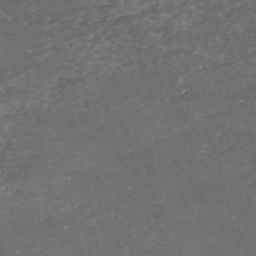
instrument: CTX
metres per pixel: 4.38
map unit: eHh
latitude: -54.2551
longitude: -90.3278
